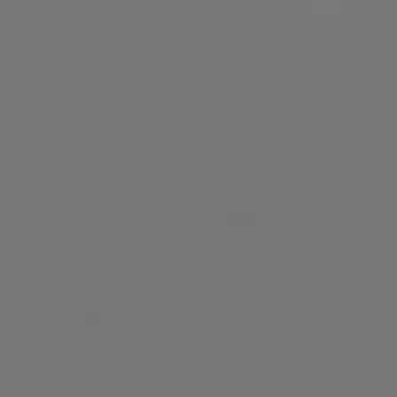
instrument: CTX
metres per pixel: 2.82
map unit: Hpe
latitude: 77.1970
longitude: -134.3845
